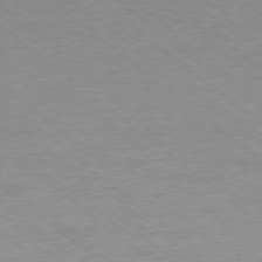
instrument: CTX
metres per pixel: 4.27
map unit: Ap
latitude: -78.3306
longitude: -83.5749
